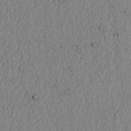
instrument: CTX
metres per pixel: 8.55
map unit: lAvf
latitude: 7.1781
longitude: 163.9556
